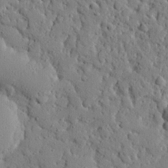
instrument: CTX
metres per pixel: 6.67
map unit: eHh
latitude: 26.5735
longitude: -78.5357
